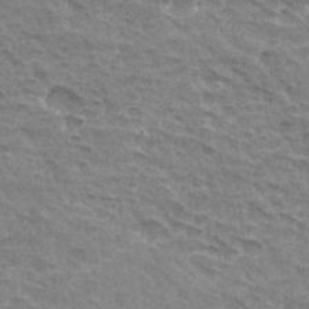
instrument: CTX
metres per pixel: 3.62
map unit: Hto
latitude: 33.4426
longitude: -45.0080
